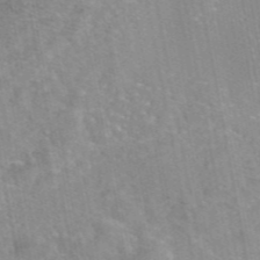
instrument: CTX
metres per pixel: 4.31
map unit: eAb
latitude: 45.5749
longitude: 105.5966
